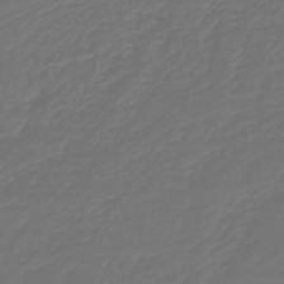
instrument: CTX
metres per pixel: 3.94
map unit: HNb
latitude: -47.4265
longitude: 54.8786
